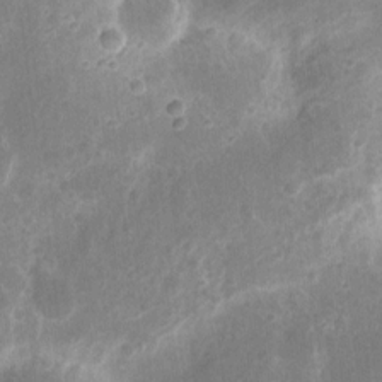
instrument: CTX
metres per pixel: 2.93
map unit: eHh
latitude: 9.9150
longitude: -71.6694
